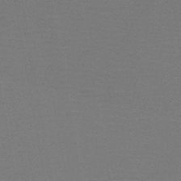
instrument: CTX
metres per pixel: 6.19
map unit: HNb
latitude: -46.0661
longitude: -40.1766
